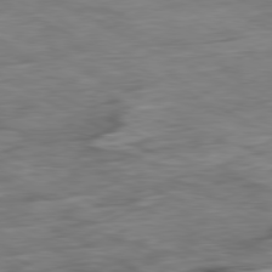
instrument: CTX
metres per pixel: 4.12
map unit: Ap
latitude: -80.9542
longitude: -80.5546
